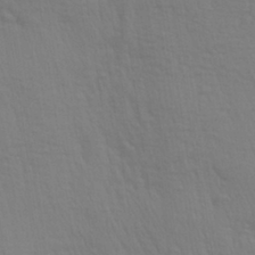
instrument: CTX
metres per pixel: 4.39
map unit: Aa
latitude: 28.5168
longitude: -139.7450
